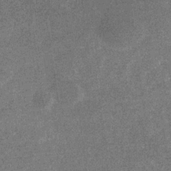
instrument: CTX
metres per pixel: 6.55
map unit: eHb
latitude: -31.4076
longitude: 67.6722
